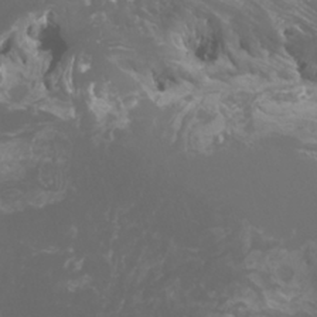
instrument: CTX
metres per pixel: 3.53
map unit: Nhu
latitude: -6.5951
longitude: -76.8758
